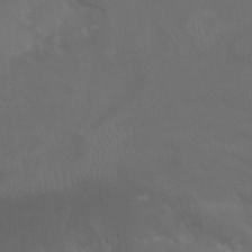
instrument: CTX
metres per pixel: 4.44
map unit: Nhu
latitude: 25.0269
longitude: -53.9717
